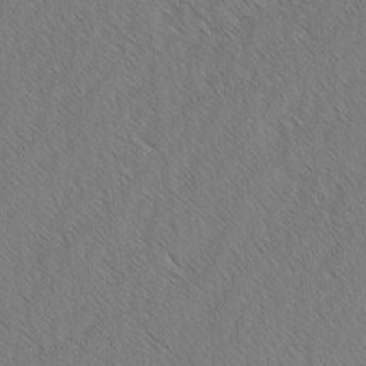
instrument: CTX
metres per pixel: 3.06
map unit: lAvf
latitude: -2.6896
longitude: -113.8205
